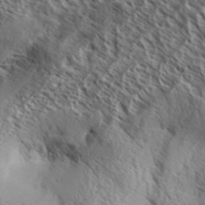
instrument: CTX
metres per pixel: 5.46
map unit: Aa
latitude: 33.5749
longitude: -138.2900
